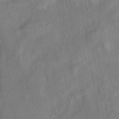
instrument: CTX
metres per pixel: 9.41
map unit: eHh
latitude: -40.7652
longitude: 119.9178
